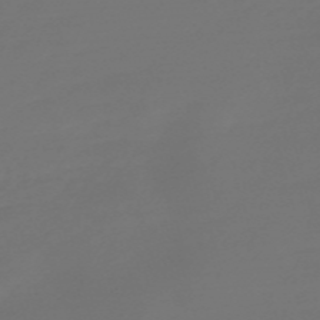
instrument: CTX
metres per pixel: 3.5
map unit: Nve
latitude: -58.2550
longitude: 56.3495
